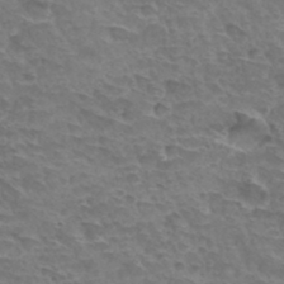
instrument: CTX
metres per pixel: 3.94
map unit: Hto
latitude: 33.7072
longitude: -44.4223
